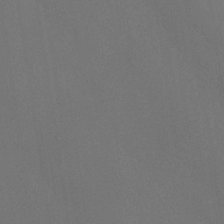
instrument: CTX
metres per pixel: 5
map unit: ANa
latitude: -39.4266
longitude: 95.5966
